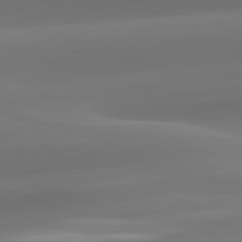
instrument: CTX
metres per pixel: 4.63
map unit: lApd
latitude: 82.1388
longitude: -163.6883
